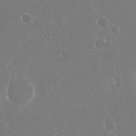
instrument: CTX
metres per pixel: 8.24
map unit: Nhu
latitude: -25.4832
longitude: -72.1389
